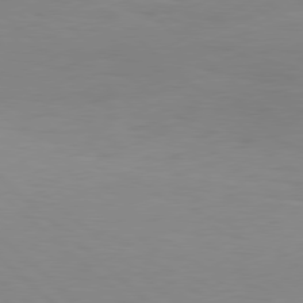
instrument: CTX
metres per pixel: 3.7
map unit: Hpe
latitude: 78.3656
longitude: -148.3845
